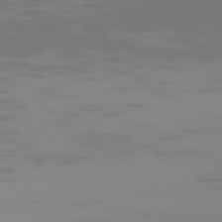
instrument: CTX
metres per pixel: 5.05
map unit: Ap
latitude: -75.7289
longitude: -83.4048
